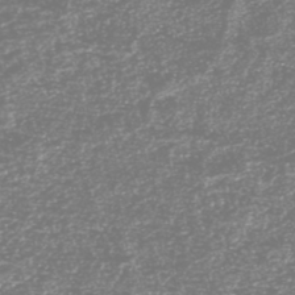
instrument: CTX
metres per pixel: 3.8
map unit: HNhu
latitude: -46.6707
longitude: 29.1998
